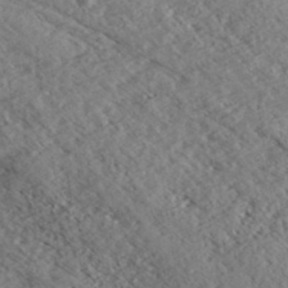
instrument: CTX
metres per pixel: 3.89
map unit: eHh
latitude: 35.8016
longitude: -139.6127
